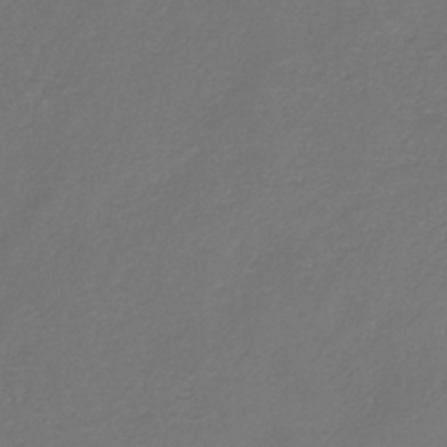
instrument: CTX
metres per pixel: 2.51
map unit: HNb
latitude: -35.3888
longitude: 51.4265
